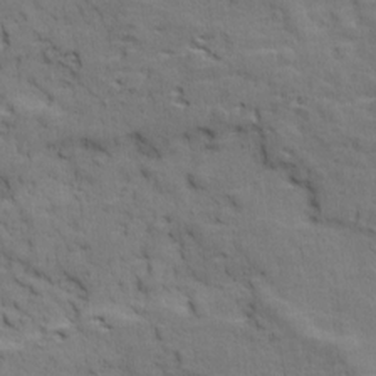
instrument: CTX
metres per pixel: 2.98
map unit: Ave
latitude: 11.0459
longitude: -103.8394
